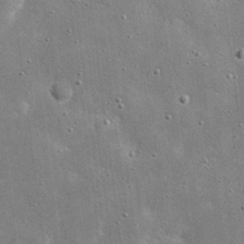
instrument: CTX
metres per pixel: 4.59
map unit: eHh
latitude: 21.0648
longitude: -67.3292
